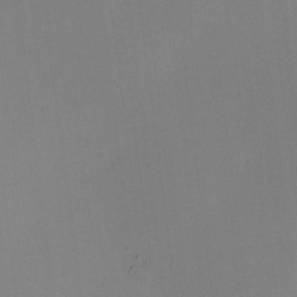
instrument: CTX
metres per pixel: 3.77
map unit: eHh
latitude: -2.3306
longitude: -80.1200
